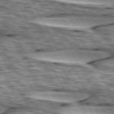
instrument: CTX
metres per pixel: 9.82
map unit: lApd
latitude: 74.3656
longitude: -55.3104
